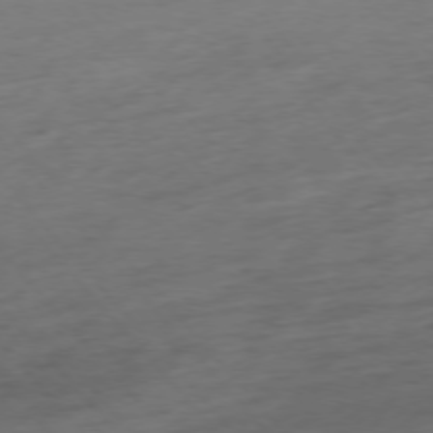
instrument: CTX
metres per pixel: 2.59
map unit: Hpe
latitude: -76.1795
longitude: -14.7813
